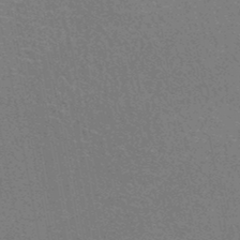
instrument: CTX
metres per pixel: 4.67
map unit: HNhu
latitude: -47.5777
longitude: 99.8044
